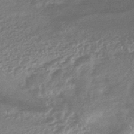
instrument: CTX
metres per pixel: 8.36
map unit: HNhu
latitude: -45.0109
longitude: 92.7841
